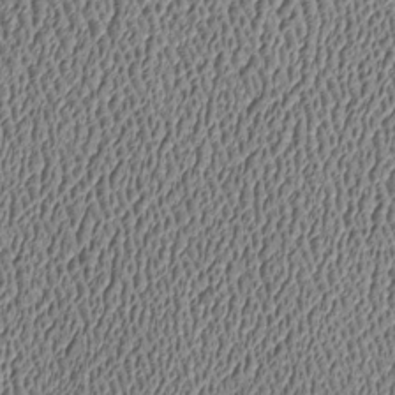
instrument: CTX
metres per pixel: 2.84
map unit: Htu
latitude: -7.4643
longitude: 156.7085
